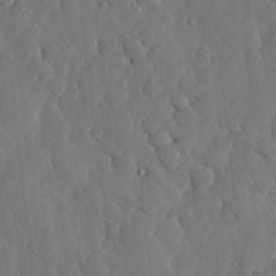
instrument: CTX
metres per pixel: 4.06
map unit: lHvf
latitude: 18.4790
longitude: -113.1025
